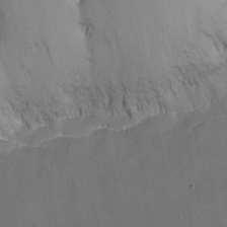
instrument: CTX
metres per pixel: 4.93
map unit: Nhu
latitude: -13.2187
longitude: -64.7625
